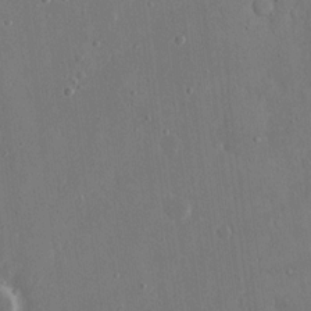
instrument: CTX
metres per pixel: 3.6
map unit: eHh
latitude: 15.9717
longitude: -71.0836
